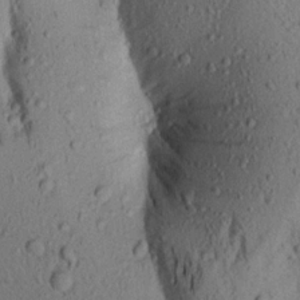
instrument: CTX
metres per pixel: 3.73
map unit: Aa
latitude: 19.5938
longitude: -149.0647
